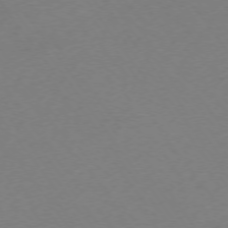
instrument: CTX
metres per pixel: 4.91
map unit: Ap
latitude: -74.8219
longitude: -73.3860
